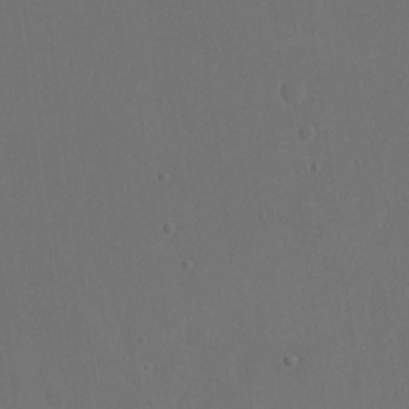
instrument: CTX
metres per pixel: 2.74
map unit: eHh
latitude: 18.8002
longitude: -68.3845
